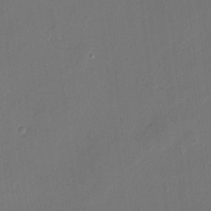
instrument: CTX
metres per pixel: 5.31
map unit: HNhu
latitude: 8.4979
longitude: -0.2900
